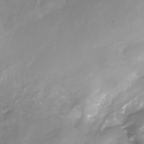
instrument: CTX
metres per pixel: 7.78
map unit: Nhe
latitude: -32.8408
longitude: -92.5545
